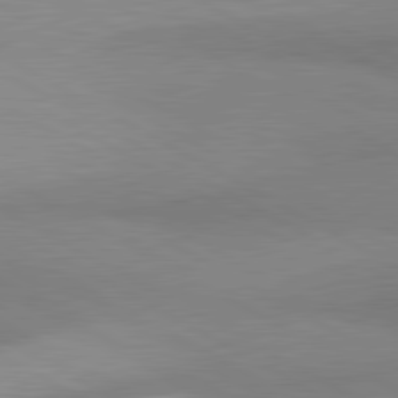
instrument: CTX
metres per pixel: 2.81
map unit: lApd
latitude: 80.8947
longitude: 158.9163
